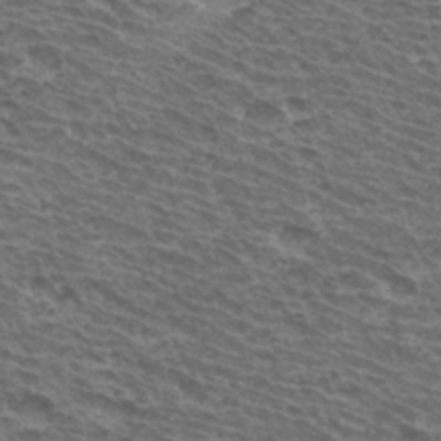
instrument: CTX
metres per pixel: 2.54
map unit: Hto
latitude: 33.7072
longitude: -41.1970
